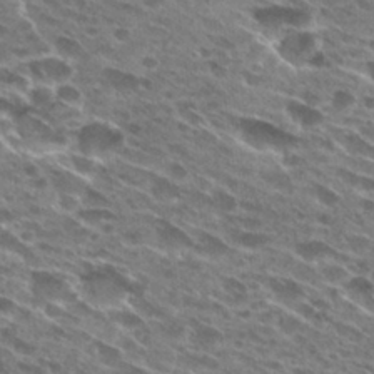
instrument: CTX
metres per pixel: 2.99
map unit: Hto
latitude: 27.6883
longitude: -43.3482
